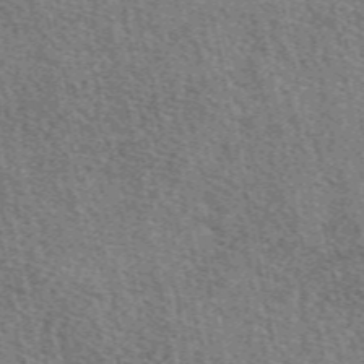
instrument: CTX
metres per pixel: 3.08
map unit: eAb
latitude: 50.1200
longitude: 113.6344
